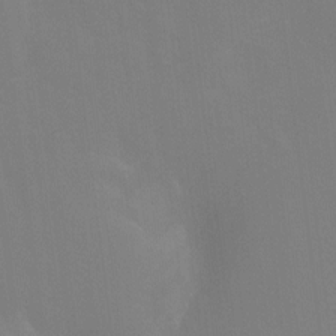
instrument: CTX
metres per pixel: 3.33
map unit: Ht
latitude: -12.4818
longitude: -49.0647
